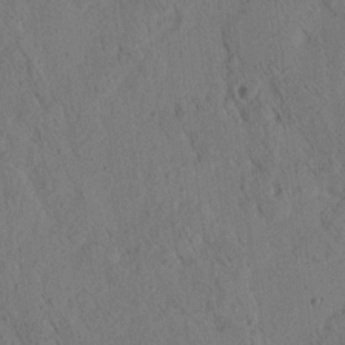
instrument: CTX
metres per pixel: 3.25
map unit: eHh
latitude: 3.2726
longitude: -78.8569
